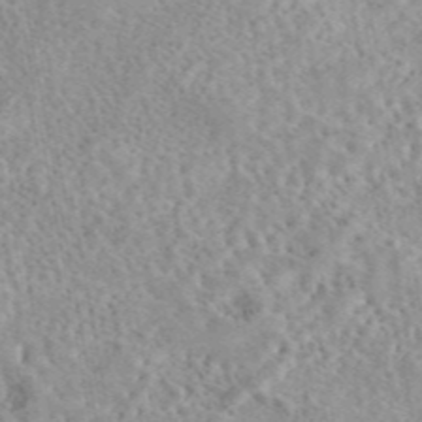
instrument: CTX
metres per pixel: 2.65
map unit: eAb
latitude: 44.2333
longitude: 115.8989
